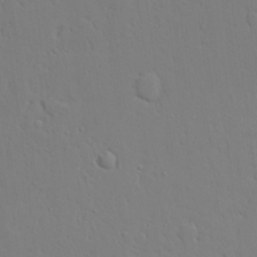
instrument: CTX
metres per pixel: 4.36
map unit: Aa
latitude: 21.2159
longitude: -124.3845
